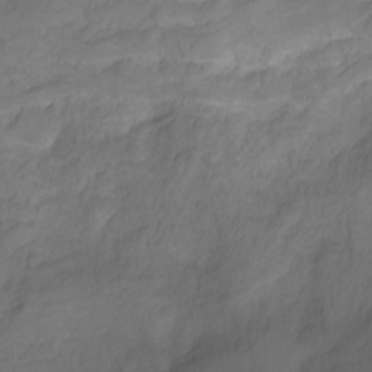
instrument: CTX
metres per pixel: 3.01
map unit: Ht
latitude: -0.0661
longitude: -38.6301
